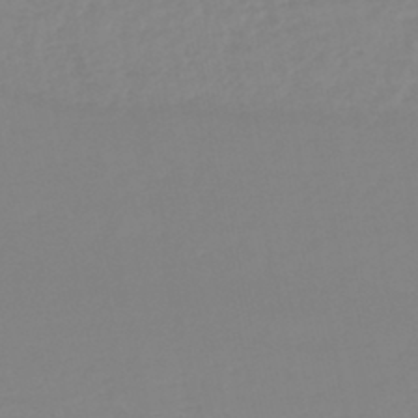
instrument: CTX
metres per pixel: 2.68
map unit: lHb
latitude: -44.7274
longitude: 55.1053
